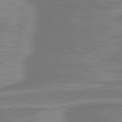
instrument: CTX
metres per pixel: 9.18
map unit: lApd
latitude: 81.1592
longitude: -174.1767
